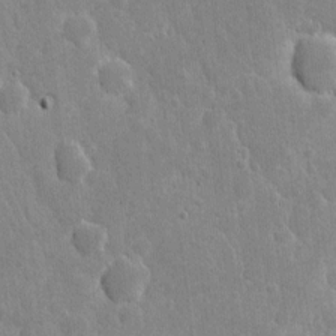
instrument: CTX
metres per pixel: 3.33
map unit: eHh
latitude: 6.1578
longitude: -70.1200
